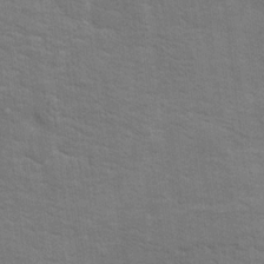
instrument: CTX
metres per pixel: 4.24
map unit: Hto
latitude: 15.5749
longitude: -38.0822
